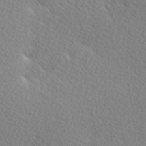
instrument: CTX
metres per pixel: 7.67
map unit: Hve
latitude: 2.1389
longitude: -121.5749
